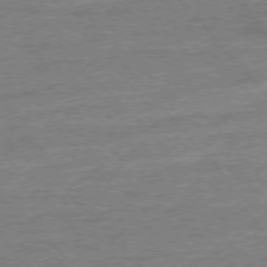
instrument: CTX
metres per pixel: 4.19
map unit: Ap
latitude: -77.2943
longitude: -96.3278
